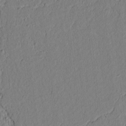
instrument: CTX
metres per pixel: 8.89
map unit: lAvf
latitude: 7.0269
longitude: 165.2943
